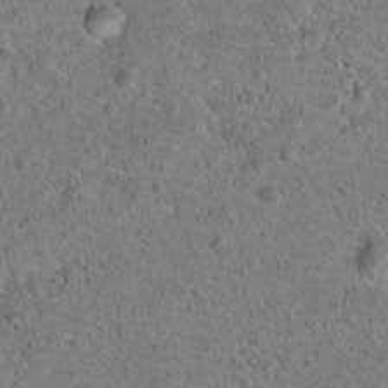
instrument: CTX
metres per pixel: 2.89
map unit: Hto
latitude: 18.5545
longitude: -42.9325
